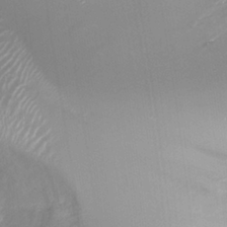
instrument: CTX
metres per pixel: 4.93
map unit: Ht
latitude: -17.2943
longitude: -44.6112
